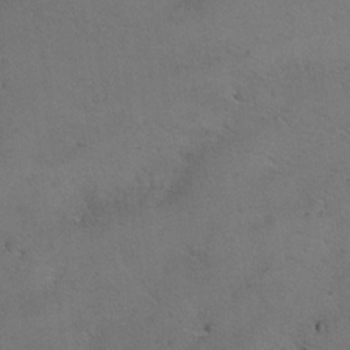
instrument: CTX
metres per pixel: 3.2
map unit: HNhu
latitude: 5.9528
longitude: 14.5763
